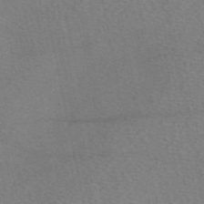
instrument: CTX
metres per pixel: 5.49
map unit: eAb
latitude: 50.5545
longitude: 109.3887
